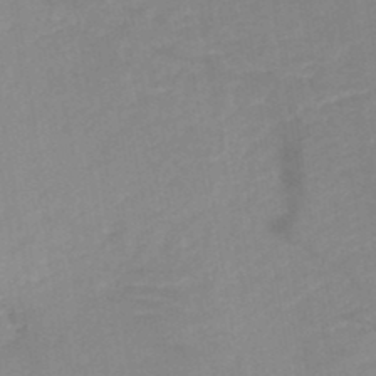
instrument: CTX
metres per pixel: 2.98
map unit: HNb
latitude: -49.3510
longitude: -45.1592
